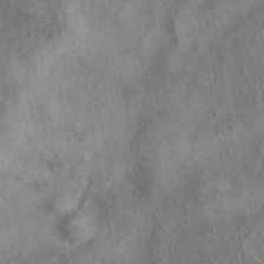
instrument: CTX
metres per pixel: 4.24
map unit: eAb
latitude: 41.7827
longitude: 102.8030
